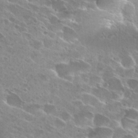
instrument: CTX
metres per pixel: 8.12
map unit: Hto
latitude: 28.2333
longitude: -44.1578
